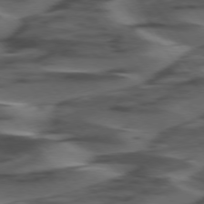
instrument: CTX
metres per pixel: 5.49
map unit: lApd
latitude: 75.3293
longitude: -69.8206
